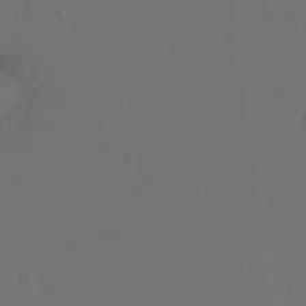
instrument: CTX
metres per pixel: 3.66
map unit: Hto
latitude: -13.2376
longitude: -41.2536
